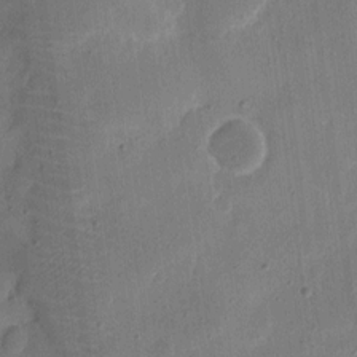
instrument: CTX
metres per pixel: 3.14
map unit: eHh
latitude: 11.1592
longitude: -69.0648
